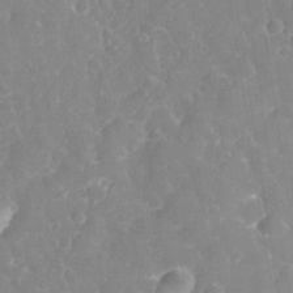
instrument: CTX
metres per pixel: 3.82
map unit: eHh
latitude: 32.5546
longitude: -59.9339
